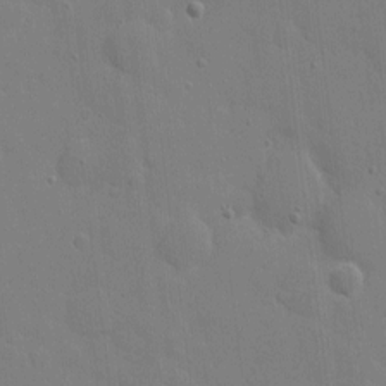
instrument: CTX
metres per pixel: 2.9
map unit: eHh
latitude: 5.2726
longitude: -67.2348
